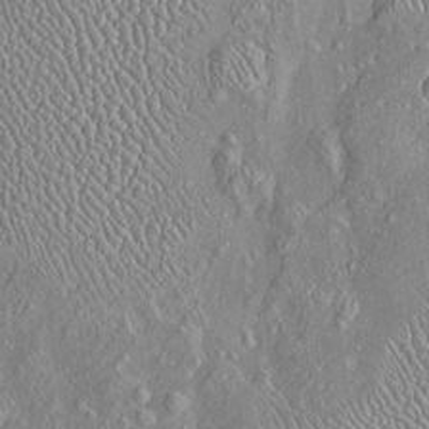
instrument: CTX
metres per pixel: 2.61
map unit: Htu
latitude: -6.1606
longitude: 158.3306
